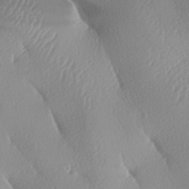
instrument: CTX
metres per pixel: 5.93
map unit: lAa
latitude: -8.7085
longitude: -128.1200
